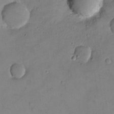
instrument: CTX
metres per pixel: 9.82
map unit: eHh
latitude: -9.8233
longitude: -65.9528
